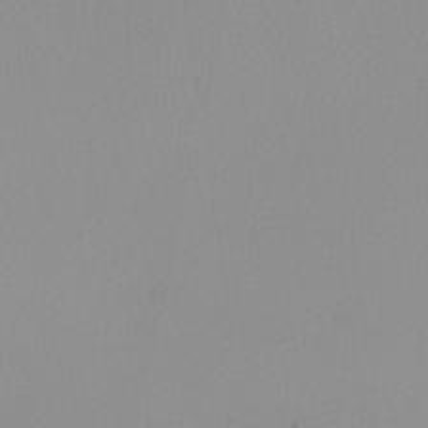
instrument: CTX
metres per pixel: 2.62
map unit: Nhu
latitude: -4.4629
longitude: -83.9717
